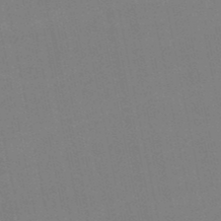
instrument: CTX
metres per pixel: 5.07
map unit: lHb
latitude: -49.8234
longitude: 71.0675
